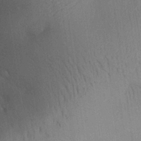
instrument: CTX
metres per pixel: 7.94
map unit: Aa
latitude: 29.4804
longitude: -144.3089
